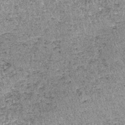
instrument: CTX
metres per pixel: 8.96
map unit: lHb
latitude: -37.2942
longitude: 66.9731
